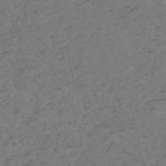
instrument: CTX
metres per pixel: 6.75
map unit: HNb
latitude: -55.0487
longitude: -47.7261
